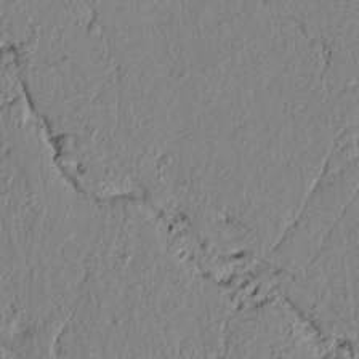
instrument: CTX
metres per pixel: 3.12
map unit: lAvf
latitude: 6.6868
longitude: 165.5022
